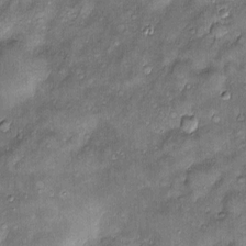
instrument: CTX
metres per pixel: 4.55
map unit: Htu
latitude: -6.4629
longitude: 158.9542
